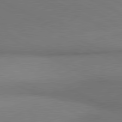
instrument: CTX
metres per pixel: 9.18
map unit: lApd
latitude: 81.1025
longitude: 154.5574
